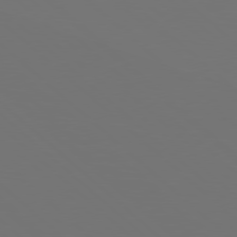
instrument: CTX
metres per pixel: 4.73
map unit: Hpe
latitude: 78.3279
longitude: -175.8394
